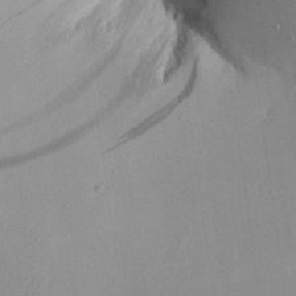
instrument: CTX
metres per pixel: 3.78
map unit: Aa
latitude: 26.2712
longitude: -142.5735
